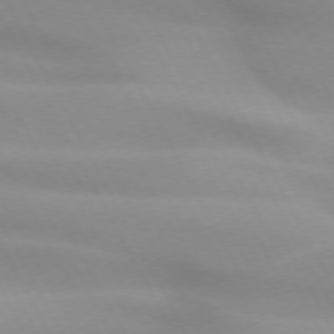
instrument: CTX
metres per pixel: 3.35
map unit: lApd
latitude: 71.9717
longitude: -50.9891
